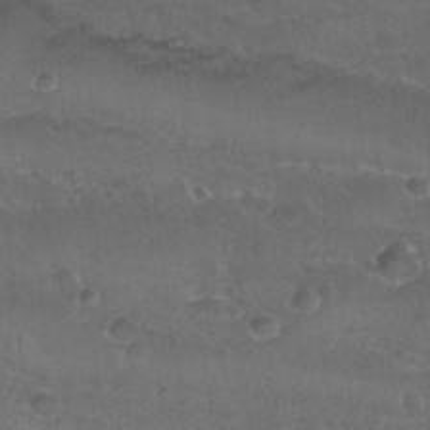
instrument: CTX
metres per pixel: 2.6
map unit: Nhu
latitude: 29.4048
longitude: -53.5182
